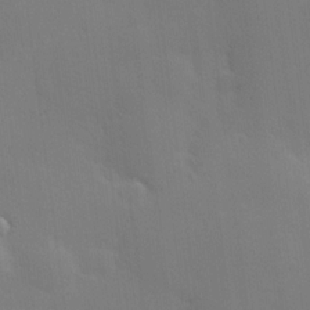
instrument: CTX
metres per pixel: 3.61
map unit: Hve
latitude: 18.8191
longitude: 150.9542
